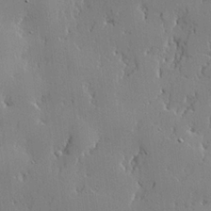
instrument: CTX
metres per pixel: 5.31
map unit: lHvf
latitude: 20.9892
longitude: 143.4076
